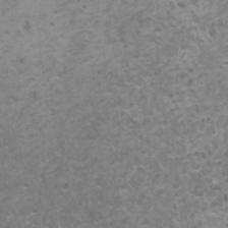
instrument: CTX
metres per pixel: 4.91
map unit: HNhu
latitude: -1.0298
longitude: 2.5573
